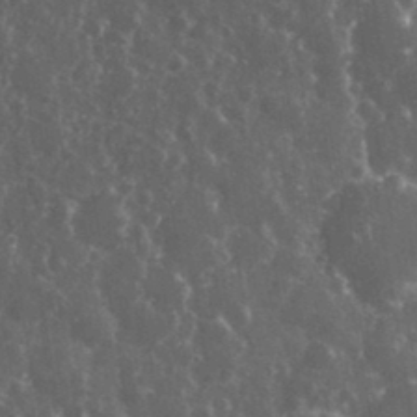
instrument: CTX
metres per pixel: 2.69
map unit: eHh
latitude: 34.1011
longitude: -60.1578
